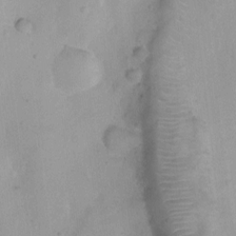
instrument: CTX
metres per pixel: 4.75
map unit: Ht
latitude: -8.7841
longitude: -21.4805
